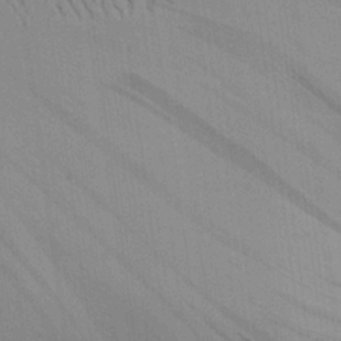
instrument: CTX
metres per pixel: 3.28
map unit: Aa
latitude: 25.9906
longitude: -134.2144
